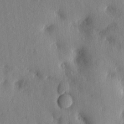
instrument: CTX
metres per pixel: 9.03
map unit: eHh
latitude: 5.5938
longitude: -73.5938
